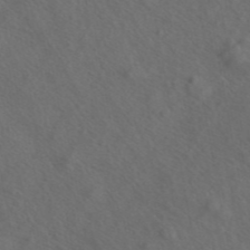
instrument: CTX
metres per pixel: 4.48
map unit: ANa
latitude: 44.0444
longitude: 27.5210
